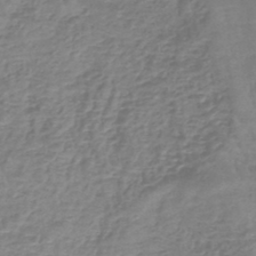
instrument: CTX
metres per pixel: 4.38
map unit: lHb
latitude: -44.7274
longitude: 73.3320
